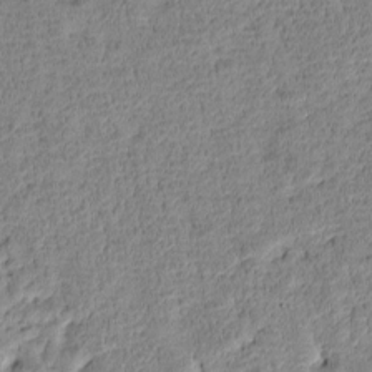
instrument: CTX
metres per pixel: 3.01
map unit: Htu
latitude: -4.6140
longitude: 173.1053
